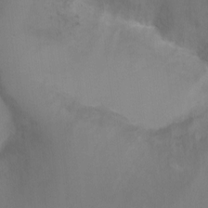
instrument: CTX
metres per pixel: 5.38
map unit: Ht
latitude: -5.1431
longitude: -28.5357
